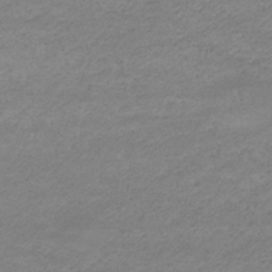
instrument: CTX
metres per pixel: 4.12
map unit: eHb
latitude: -33.5022
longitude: 70.3684
